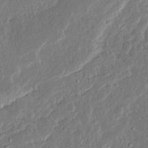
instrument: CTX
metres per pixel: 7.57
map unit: Ave
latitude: 15.1593
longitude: -138.2145
